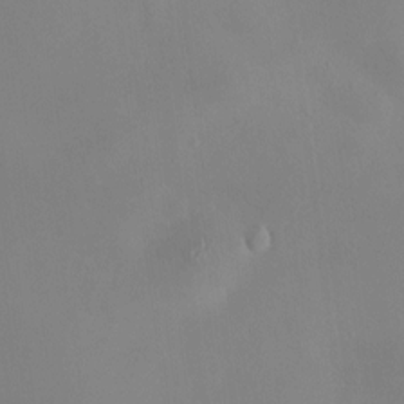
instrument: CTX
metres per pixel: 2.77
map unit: HNhu
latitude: 11.3104
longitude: 11.4077
